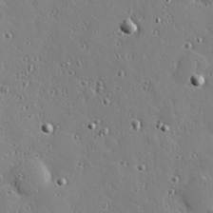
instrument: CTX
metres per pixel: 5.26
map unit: Hve
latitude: 26.7813
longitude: -92.6301
